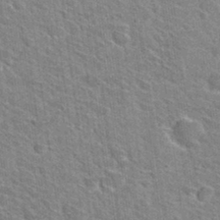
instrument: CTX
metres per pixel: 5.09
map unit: Hto
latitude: 31.1592
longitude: -44.4601
